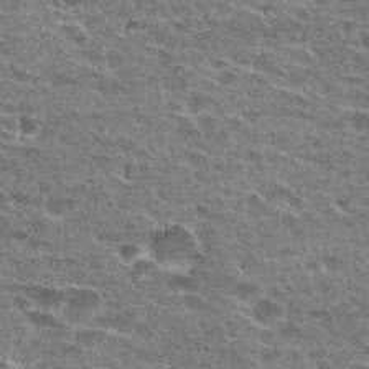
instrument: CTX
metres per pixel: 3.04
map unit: Hto
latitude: 27.0270
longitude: -43.7639
